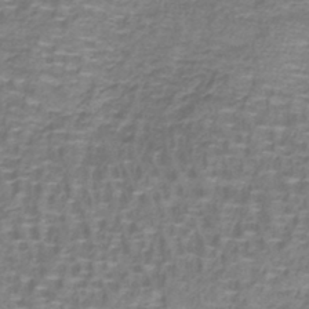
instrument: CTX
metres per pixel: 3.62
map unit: lHb
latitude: -41.3132
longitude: 58.7463
